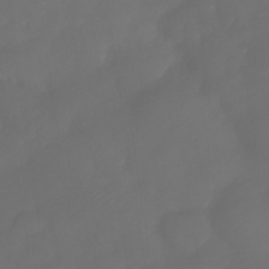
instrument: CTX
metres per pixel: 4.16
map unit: Nhe
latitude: -34.1228
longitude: -145.0458
